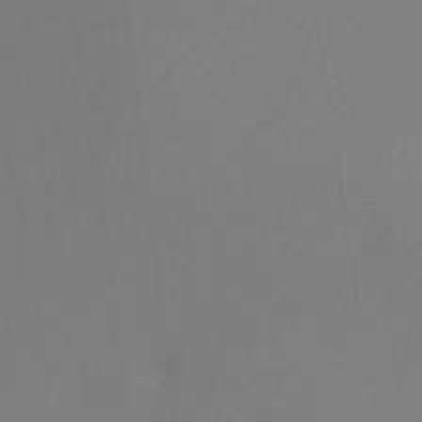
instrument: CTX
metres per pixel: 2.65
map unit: Htu
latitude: -15.1998
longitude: -47.4427
